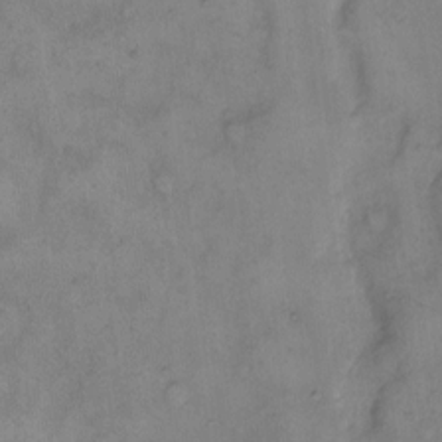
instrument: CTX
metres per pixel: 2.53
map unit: eHh
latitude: 8.6680
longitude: -62.8002
